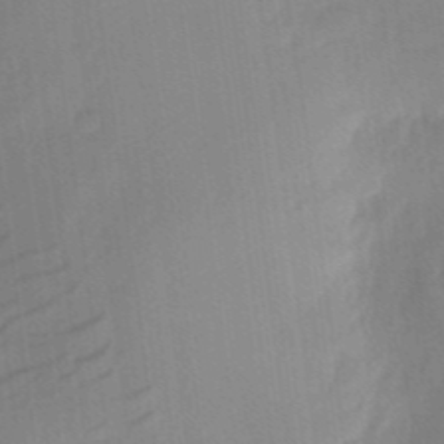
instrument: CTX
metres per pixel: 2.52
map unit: eHh
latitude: 5.0458
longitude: -73.6505
